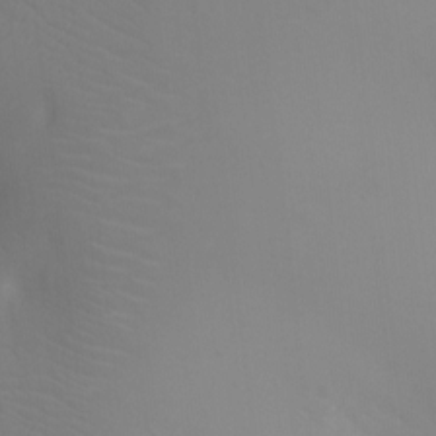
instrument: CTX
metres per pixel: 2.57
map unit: Ht
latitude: -16.6708
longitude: -41.1025
